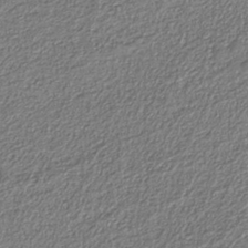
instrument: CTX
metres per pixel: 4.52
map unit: eAb
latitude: -38.7841
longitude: 51.6722
